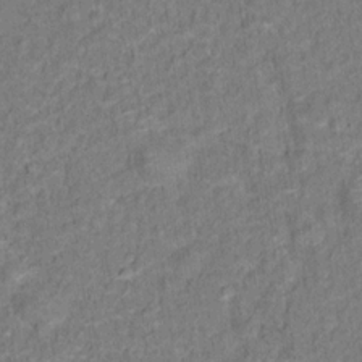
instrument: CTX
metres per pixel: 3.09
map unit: Hto
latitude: 14.1767
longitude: -38.3278
